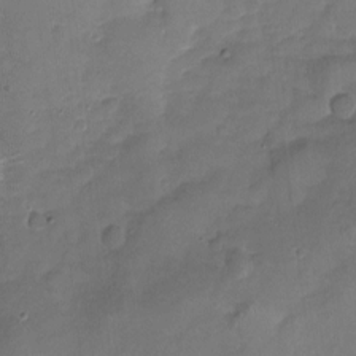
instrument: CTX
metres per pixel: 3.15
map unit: Nhu
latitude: -17.9745
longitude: -57.5182
